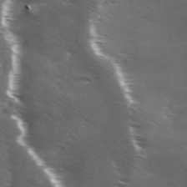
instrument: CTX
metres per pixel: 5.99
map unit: Ave
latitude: 1.1781
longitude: -113.0458
